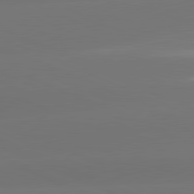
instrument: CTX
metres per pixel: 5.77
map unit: lApd
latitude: 81.3482
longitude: -147.8773
